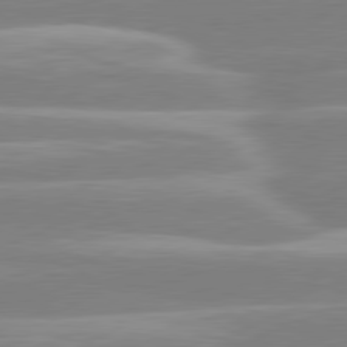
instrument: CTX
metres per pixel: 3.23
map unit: lApd
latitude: 80.7813
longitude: -130.5735
